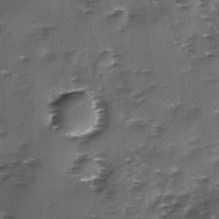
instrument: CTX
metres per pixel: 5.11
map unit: Ave
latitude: -9.7666
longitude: -117.8017
